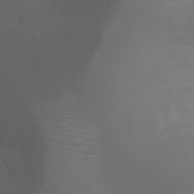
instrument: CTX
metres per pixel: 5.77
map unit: Ht
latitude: -1.5588
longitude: -20.5735
